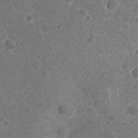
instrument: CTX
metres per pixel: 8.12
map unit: Nhu
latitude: 6.1956
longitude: -17.8205
